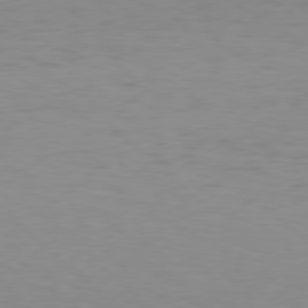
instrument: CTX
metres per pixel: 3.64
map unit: Hpe
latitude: 77.9717
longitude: -125.6505
